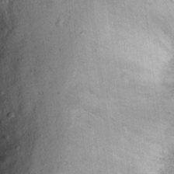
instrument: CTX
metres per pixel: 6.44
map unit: Ht
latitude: 13.3104
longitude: -40.4601
